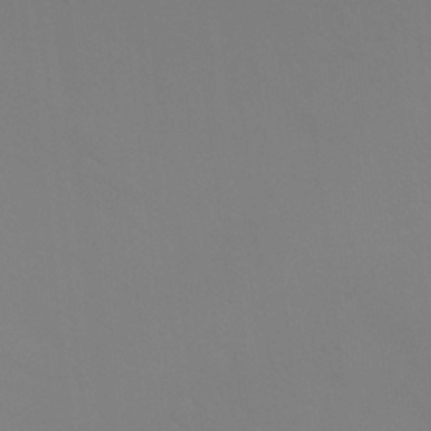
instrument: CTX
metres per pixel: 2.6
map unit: Nhu
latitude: 26.8191
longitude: -56.9702
